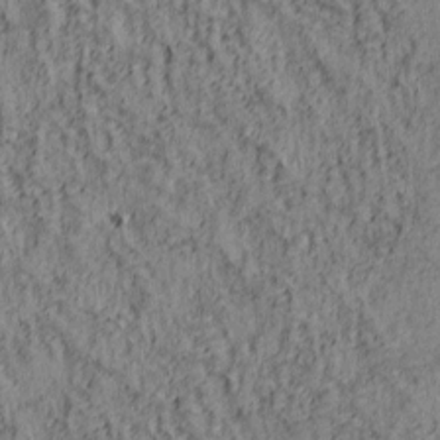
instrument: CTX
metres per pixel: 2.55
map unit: lAa
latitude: 5.4426
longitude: -114.7057
